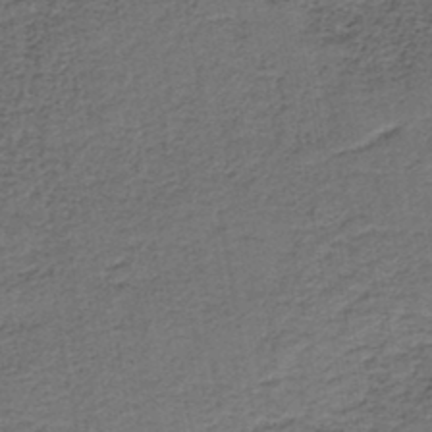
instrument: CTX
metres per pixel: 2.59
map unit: HNb
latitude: -42.9541
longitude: 50.9731
